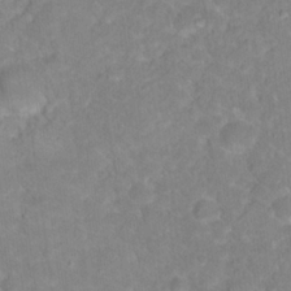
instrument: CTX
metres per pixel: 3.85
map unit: Hto
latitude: 18.3845
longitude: -37.8961
